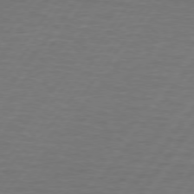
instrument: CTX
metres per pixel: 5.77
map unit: lApd
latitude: 74.4412
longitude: -78.3656
